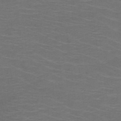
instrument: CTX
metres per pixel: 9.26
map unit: HNb
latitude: -49.1242
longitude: -45.8016
